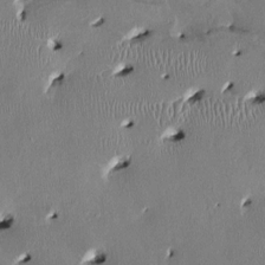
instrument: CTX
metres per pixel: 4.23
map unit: HNhu
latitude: 2.1200
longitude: -5.0836
